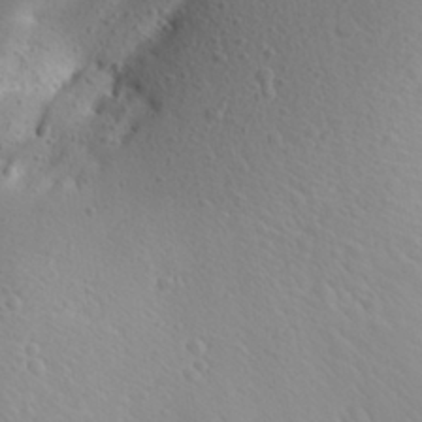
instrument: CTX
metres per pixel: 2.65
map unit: Aa
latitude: 27.7261
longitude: -144.8380
